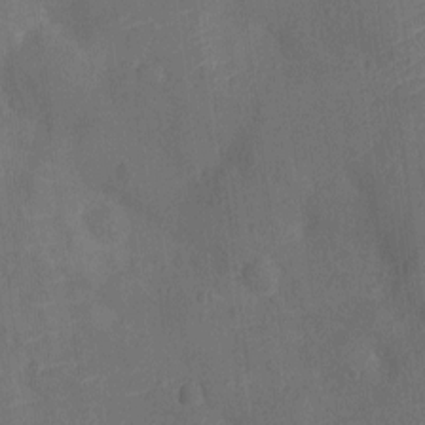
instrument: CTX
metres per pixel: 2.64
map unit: Ht
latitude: -12.2929
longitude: -24.4223
